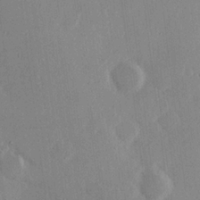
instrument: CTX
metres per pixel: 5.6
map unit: Hve
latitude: 19.7449
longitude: 149.6155
